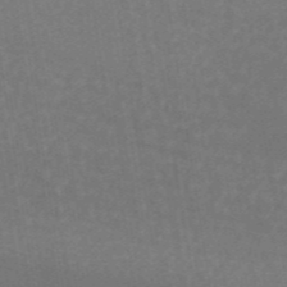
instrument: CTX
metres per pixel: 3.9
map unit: ANa
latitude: 44.3845
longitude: 28.0661
